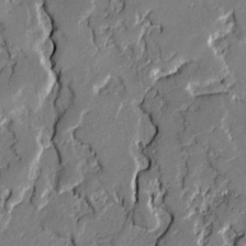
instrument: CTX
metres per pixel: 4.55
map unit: lAvf
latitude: -0.7275
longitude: -109.2914
